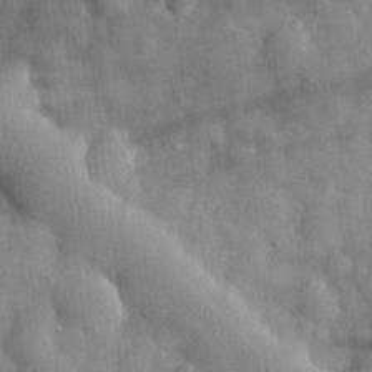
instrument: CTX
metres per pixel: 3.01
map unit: eHh
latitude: 31.9151
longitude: -72.2523
